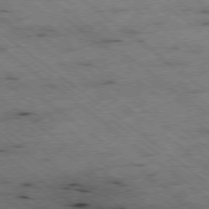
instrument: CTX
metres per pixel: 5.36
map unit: Hpe
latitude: -78.4440
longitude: -22.9514
